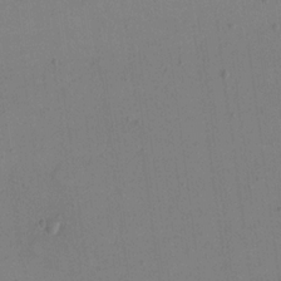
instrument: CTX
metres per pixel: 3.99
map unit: eHh
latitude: 16.6113
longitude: -67.5749
